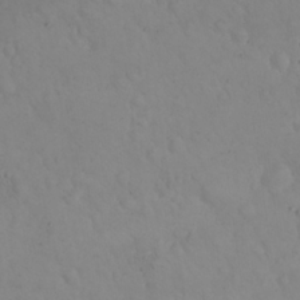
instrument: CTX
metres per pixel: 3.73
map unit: eHh
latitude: 24.4412
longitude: -63.7450
